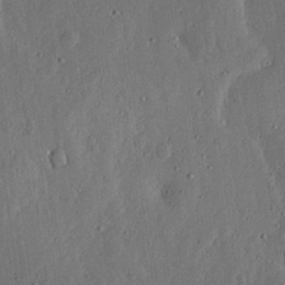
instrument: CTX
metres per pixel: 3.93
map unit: lHvf
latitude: 19.9717
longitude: -115.4615
